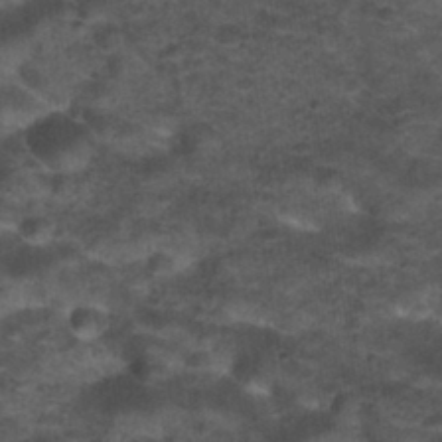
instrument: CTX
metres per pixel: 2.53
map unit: Nhu
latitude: 31.8773
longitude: -53.4616
